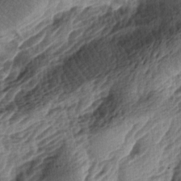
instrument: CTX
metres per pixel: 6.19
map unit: lAa
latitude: -5.6910
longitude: -123.9906
